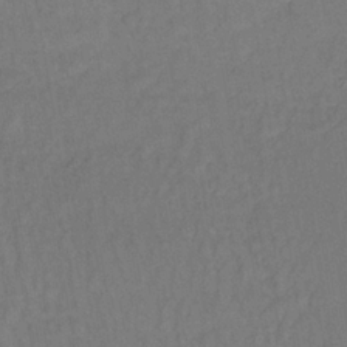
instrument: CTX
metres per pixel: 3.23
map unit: lHb
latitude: -35.2754
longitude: 64.8408
